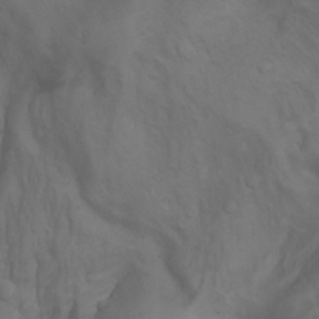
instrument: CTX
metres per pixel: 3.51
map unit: Aa
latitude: -3.5777
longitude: -72.3468
